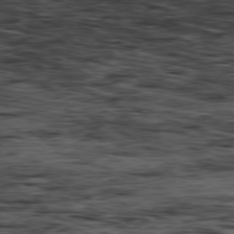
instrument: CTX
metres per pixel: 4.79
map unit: Hpe
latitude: -79.1053
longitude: 13.6722
